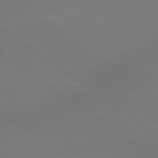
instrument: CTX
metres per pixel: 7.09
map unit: lApd
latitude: 79.3104
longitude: -151.3292
